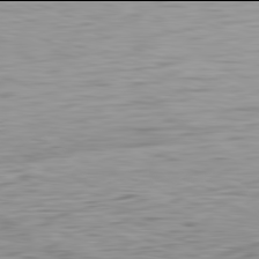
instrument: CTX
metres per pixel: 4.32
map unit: Ap
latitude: -82.0094
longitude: -75.8205
